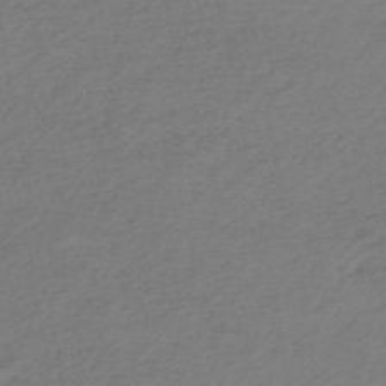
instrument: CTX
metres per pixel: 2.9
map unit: HNb
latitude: -52.2172
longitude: -52.5357
